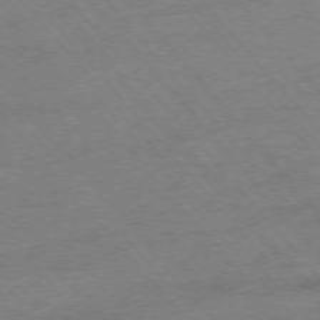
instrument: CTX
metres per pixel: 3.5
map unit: Hpe
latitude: -76.0094
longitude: -11.7450
